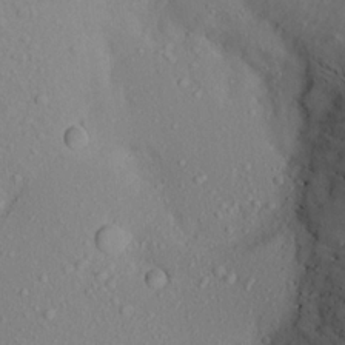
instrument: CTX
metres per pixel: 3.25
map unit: Aa
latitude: 21.4238
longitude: -145.3481
